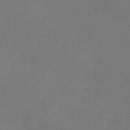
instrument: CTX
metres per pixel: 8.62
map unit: Nhu
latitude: -28.2362
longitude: -64.9136
